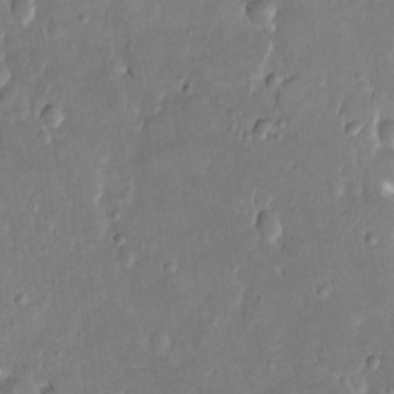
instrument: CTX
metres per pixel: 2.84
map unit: Htu
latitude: -0.1984
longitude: 147.9178
